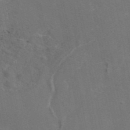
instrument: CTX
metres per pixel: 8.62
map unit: eAb
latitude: 46.3468
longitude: 116.2172
